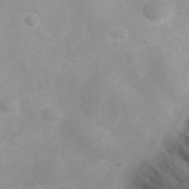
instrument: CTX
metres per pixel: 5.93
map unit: eHh
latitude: 31.6127
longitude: -57.8394
